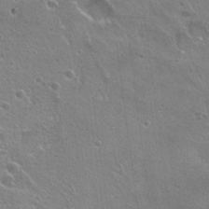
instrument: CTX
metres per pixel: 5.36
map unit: Hto
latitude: 22.5168
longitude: -41.8394
